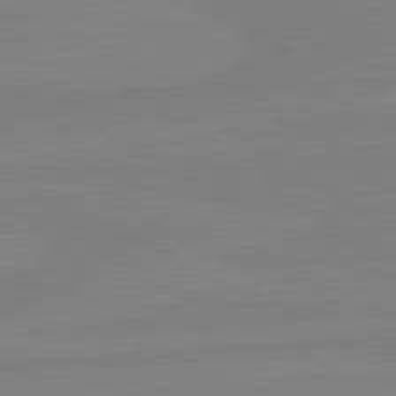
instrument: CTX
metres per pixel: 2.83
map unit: lApd
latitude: 81.3859
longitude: -176.5168
